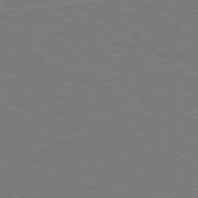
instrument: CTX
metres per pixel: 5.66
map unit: Hpe
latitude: 78.3845
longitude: -153.1214
